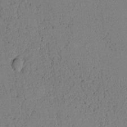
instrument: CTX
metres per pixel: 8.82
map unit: Htu
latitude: 1.4426
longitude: 175.4076
